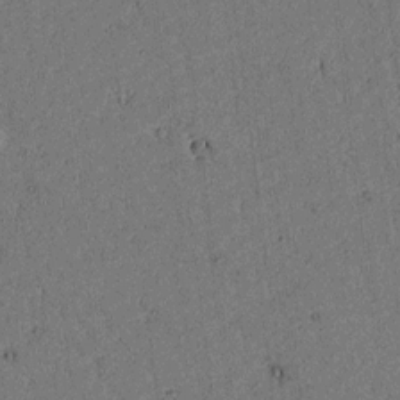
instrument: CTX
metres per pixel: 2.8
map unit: lAvf
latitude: 4.2333
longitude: 168.2928
